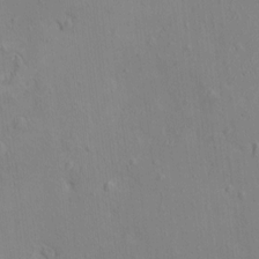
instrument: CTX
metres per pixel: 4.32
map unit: HNhu
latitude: 5.1592
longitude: 7.5399
